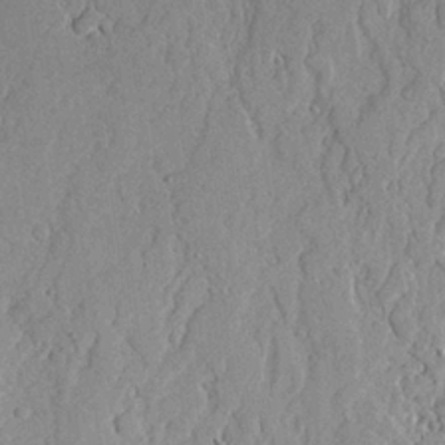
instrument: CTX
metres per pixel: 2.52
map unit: Aa
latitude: 23.6505
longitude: -128.0822
